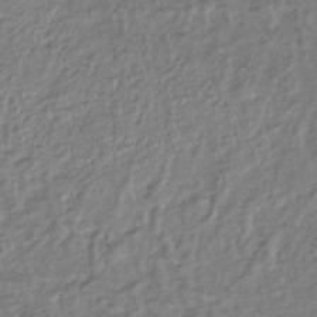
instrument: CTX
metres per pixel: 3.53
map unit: lHb
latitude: -41.2187
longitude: 62.2172
